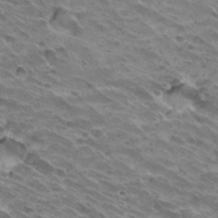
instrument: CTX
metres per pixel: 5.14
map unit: Hto
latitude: 32.2711
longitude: -40.6868
